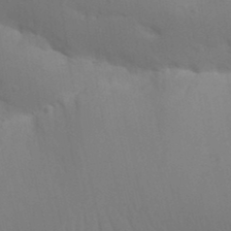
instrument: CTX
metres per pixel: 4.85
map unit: Nhu
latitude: 21.8961
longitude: -73.6316
